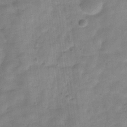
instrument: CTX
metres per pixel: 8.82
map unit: Hve
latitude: -31.7099
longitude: 92.6707
